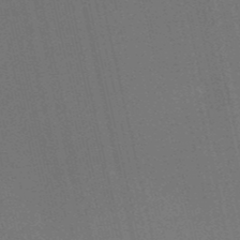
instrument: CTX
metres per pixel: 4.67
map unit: HNb
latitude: -51.9178
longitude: -48.0255
